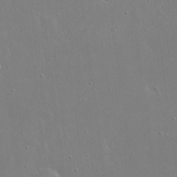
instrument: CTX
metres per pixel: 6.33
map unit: eHh
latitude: 17.1025
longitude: -71.7072
